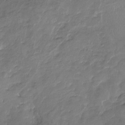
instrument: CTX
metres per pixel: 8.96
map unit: Nhu
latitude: -16.8786
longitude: -57.3859
